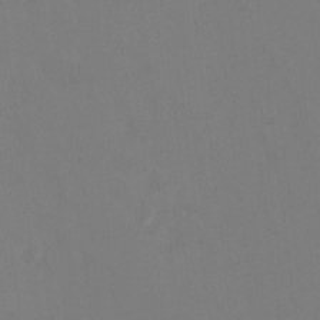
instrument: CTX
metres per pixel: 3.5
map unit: Hto
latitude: 6.8758
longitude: -34.7435
